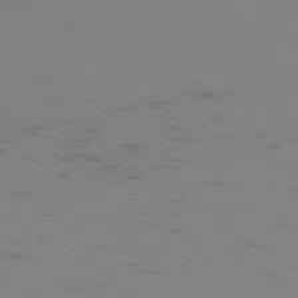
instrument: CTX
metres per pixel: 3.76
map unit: Ap
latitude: -76.9542
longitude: -65.7261
